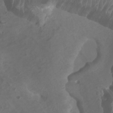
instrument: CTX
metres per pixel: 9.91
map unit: Htu
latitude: 3.6316
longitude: -20.4034
